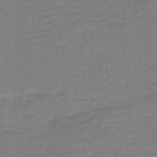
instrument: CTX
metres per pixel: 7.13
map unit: lHb
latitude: -40.5385
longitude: 54.1228
